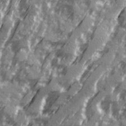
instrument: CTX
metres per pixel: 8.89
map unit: Ave
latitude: 20.5735
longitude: -131.3671
